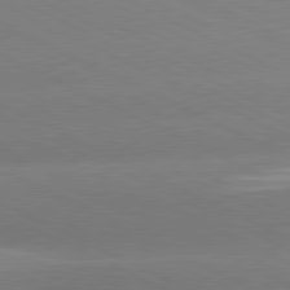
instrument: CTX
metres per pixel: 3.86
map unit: lApd
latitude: 81.0080
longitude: -154.9892
